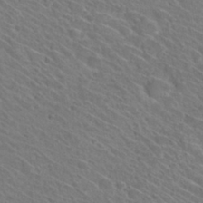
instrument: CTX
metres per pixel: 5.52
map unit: Hto
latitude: 31.1404
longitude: -47.1781
